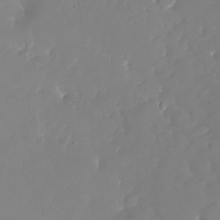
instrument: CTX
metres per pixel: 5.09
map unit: Nhu
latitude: -28.6330
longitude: -79.6316
